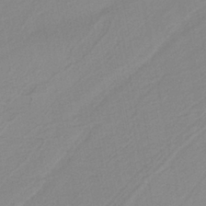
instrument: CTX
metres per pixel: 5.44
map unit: HNb
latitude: -37.5588
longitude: 56.5762
